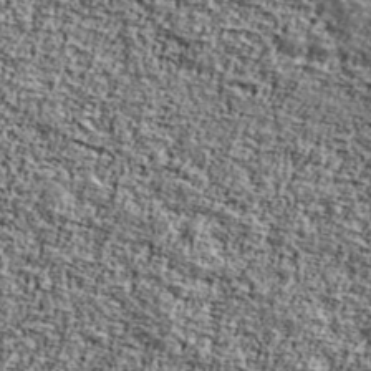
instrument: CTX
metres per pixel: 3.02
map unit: Ave
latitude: 41.8016
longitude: -110.8758
